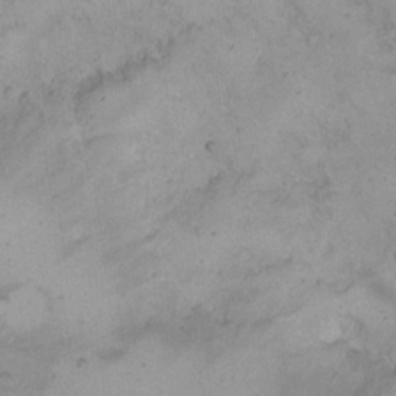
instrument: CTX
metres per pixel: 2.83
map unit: Hto
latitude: 11.2348
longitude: -59.1214
